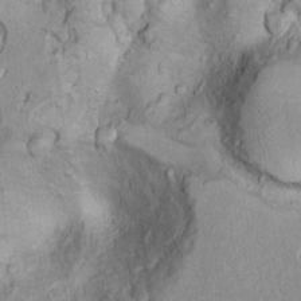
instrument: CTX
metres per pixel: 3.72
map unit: Ht
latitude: 9.3293
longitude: -31.8773
